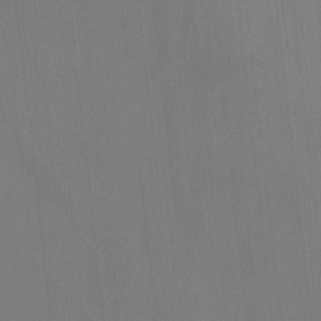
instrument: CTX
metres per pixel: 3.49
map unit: Nhu
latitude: -7.8044
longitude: -67.8205
